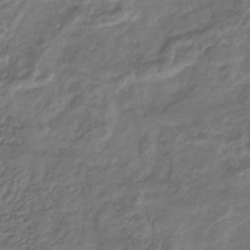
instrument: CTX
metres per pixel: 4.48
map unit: eHb
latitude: -34.7652
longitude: 79.9367
